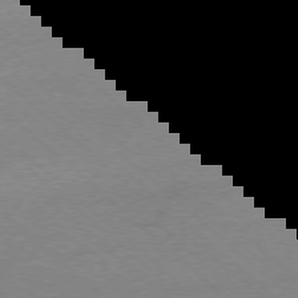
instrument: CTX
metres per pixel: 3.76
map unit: Ap
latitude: -77.4643
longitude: -84.2145
